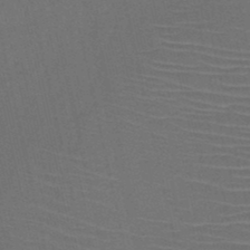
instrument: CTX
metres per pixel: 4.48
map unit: HNb
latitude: -47.1620
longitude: -41.2725
